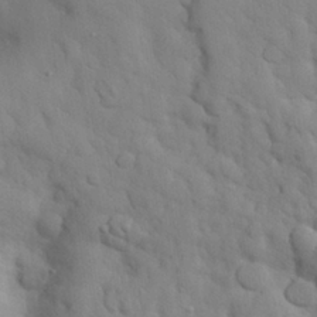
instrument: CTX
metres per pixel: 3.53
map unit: eHh
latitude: 27.7261
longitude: -75.4615
